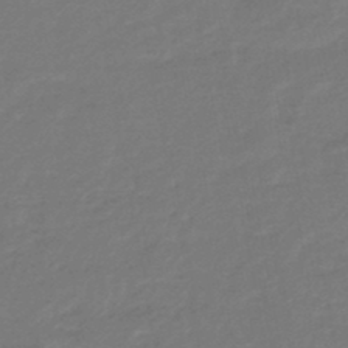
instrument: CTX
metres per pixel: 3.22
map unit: HNhu
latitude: -46.1794
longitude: 90.1795
